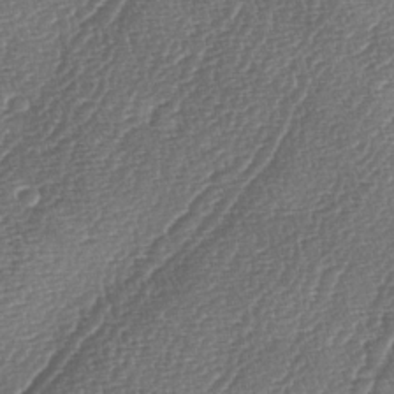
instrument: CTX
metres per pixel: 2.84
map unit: lAa
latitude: -4.6896
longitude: -129.2726
